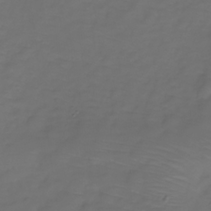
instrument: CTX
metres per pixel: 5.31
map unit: Hve
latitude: -31.2187
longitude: 94.3495
